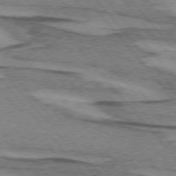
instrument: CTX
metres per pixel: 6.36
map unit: lApd
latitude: 74.5357
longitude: -77.5749
